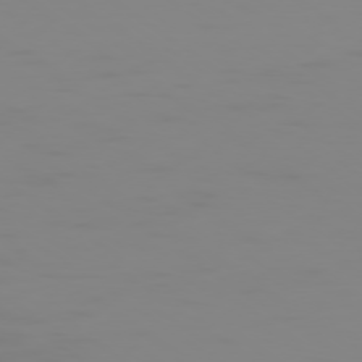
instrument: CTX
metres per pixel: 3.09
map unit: Ap
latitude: -78.5384
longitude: -79.2159
